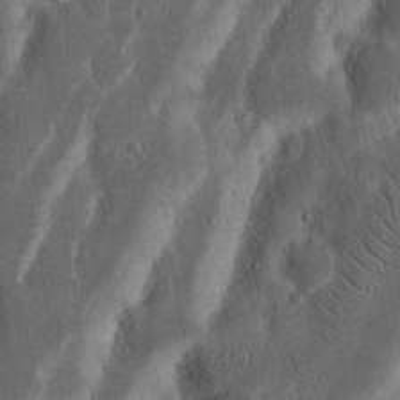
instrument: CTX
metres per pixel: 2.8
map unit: Nhu
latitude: 15.5560
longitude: -74.3089
